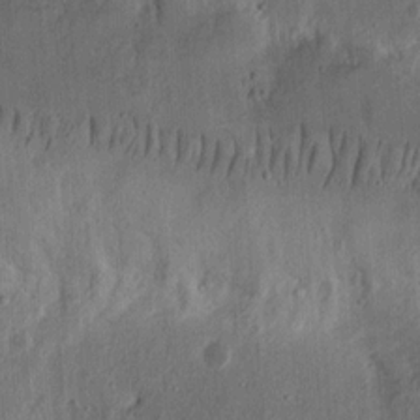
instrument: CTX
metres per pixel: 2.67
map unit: Ht
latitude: 13.9150
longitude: -74.4790
